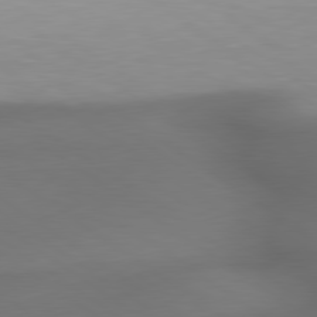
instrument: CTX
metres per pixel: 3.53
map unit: lApd
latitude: 79.6316
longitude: -174.0822
